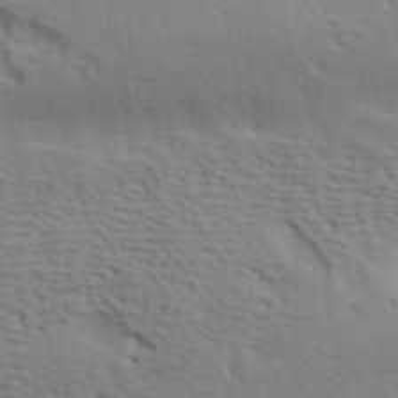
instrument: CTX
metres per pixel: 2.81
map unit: ANa
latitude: 42.2523
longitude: 54.5763
